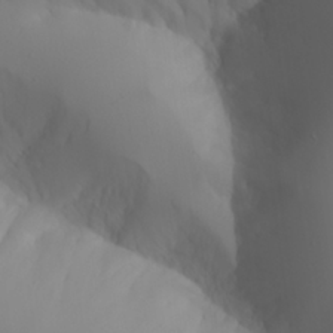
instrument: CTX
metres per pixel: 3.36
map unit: Aa
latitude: 24.7435
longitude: -127.4238
